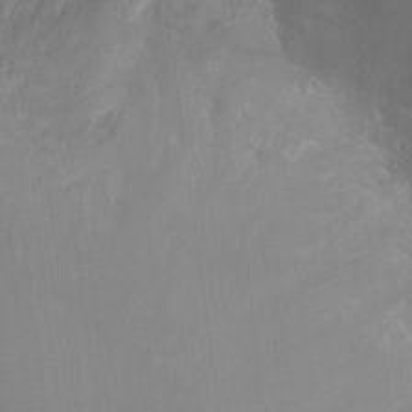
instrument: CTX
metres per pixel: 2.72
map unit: Ht
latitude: -7.9745
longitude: -27.9339
